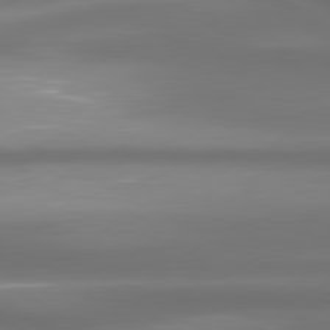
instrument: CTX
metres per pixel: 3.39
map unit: lApd
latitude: 80.7057
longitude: -139.8961
